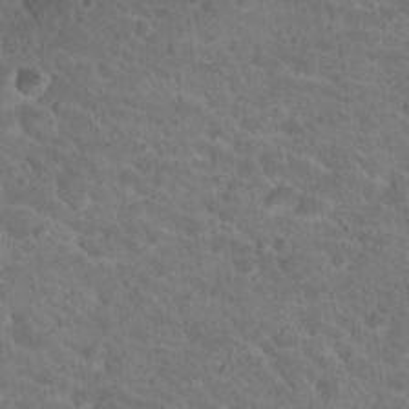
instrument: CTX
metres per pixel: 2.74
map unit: Hto
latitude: 18.4034
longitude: -34.4034
